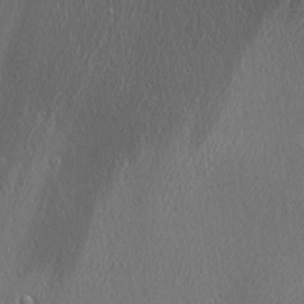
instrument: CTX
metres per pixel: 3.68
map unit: Ave
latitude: 22.2900
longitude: -136.7058
